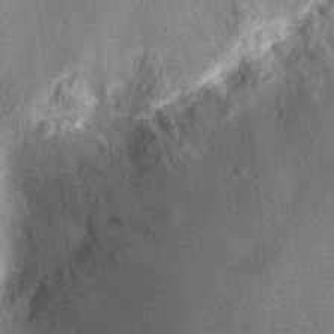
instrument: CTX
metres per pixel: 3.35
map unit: Ht
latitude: -12.2551
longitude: -23.7827
